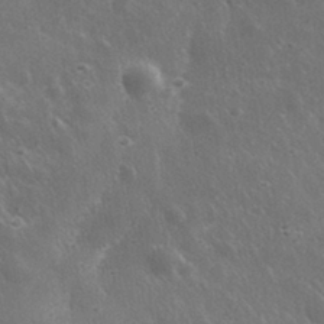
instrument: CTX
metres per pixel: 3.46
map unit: lHvf
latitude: 33.5371
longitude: -89.8584
